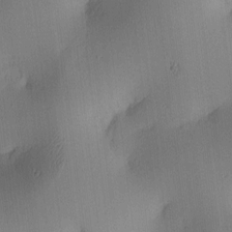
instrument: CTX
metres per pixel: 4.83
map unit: lAa
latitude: 4.4790
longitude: -112.3467
